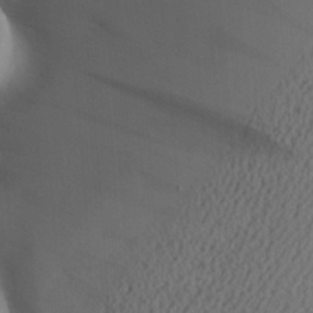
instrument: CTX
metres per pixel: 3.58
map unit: Aa
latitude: 27.4615
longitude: -131.9717
